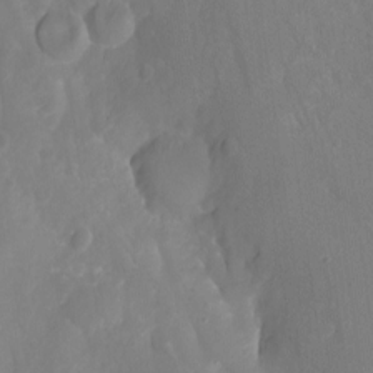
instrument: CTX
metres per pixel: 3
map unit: Nhu
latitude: -8.4440
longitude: -41.3859
